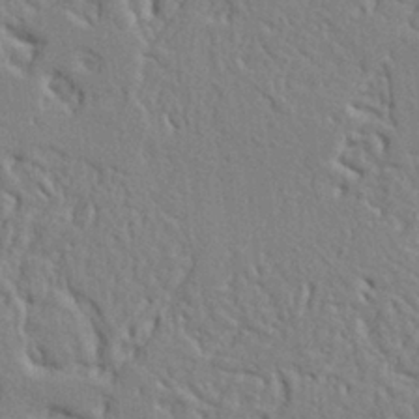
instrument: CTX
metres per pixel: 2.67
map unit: Ht
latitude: 8.5735
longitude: -77.1781
